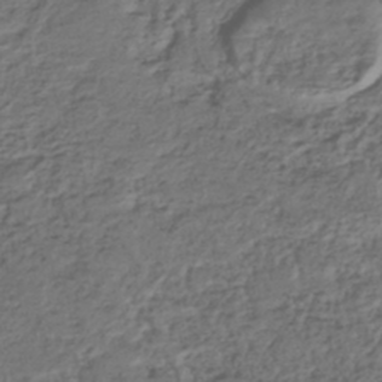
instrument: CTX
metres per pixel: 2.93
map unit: ANa
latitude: -42.9730
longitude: 108.8408
